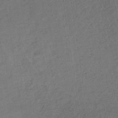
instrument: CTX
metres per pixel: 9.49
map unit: lHb
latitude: -33.2187
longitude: 65.2187
